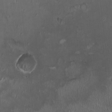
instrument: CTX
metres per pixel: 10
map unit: HNhu
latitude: 0.1011
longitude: -3.4804
